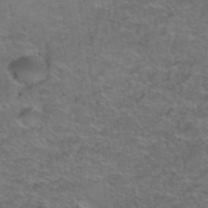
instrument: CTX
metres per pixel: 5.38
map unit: Hto
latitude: 38.6868
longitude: -42.6491
